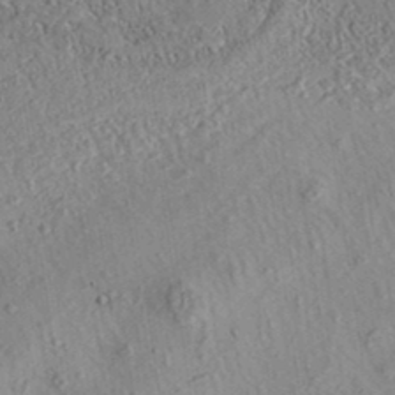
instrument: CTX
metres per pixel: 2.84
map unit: eAb
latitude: 35.7449
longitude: 108.8408
